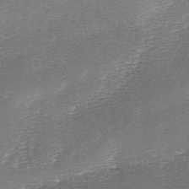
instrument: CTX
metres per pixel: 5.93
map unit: lAa
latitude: -2.6140
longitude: -128.4979
